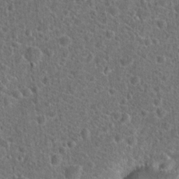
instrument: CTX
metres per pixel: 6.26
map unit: Hto
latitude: 19.2348
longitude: -43.1214
